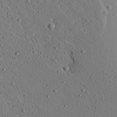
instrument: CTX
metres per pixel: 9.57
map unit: Aa
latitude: 22.2522
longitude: -140.0444
